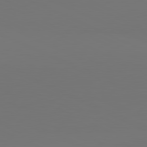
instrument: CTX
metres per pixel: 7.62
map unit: lApd
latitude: 81.2915
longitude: 147.7099
